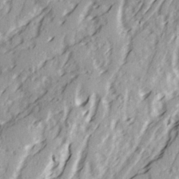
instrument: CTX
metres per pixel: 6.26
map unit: Ave
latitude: 21.7072
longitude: -131.7072
